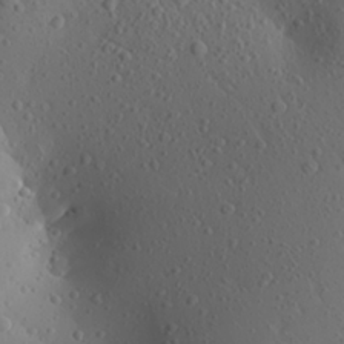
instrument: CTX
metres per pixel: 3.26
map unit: Aa
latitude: 24.1955
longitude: -145.2537
